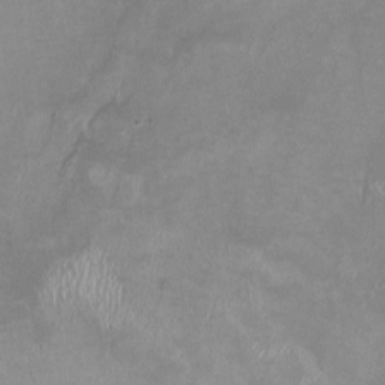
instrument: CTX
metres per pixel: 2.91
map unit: HNhu
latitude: -0.1228
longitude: -4.2711
